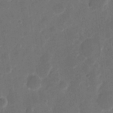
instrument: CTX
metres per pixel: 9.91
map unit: eHh
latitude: 11.7828
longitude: -66.9702
